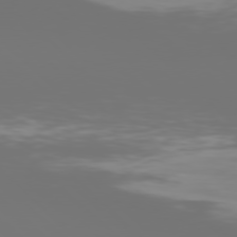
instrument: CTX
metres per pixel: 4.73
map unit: Hpe
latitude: 76.9136
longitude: -165.1970
